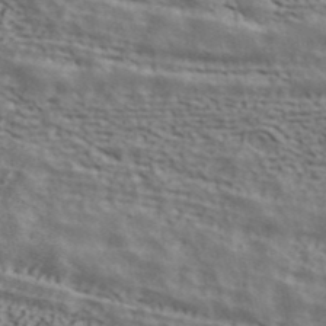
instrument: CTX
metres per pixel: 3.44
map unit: ANa
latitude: 43.1970
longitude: 48.0094
